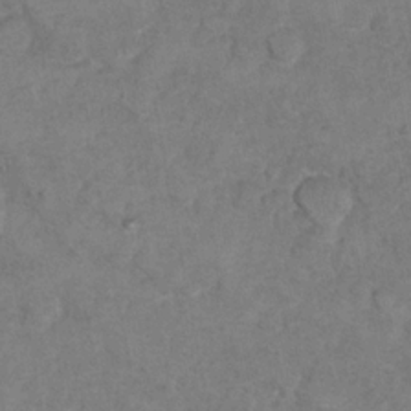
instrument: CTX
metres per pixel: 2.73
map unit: Hto
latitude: 8.2523
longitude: -35.6694
